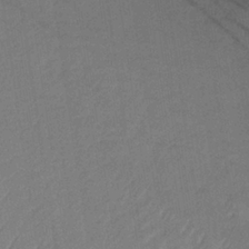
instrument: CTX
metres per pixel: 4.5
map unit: lHb
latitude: -34.9164
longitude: 66.7841
